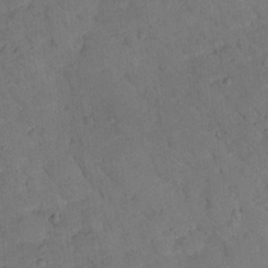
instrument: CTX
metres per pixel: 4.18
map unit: lHvf
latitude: 13.1781
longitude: 178.3873
